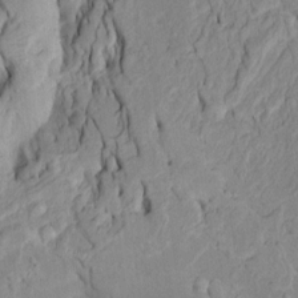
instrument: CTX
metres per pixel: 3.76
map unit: Htu
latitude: -5.9367
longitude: 151.6721
